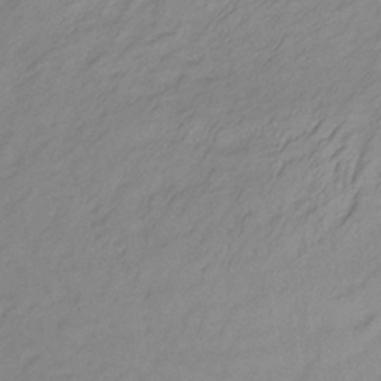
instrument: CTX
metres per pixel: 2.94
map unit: lHb
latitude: -33.7100
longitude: 66.5196
